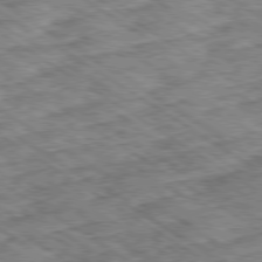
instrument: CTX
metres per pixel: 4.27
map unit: Ap
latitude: -79.8989
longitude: -49.6694
